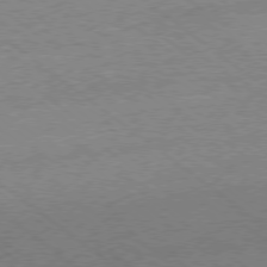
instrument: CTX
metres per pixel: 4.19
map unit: Hpe
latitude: -78.8975
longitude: -15.3482
